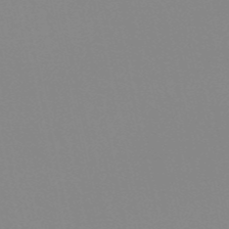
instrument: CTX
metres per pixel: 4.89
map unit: eHh
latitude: -53.5021
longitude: -25.1592
